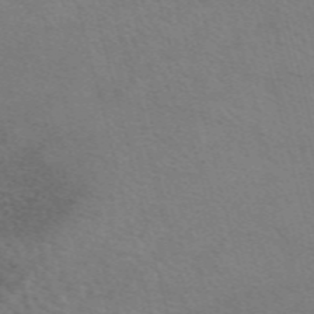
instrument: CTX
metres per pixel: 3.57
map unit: ANa
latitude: 51.5749
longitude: -71.4615
